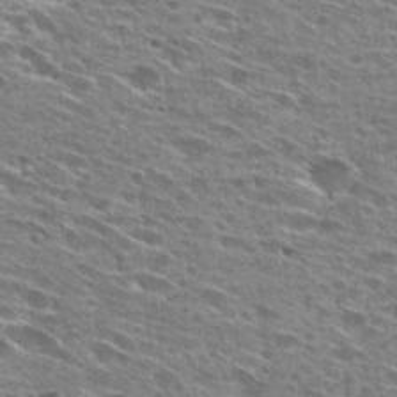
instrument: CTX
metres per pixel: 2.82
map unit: Hto
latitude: 28.2900
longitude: -45.8772
